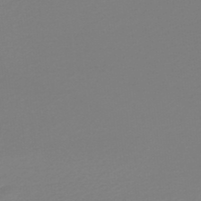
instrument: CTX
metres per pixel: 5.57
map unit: lHb
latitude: -48.4629
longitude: 65.8234
